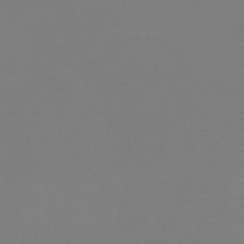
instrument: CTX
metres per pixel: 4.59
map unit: HNb
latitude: -44.5196
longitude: -45.1592
